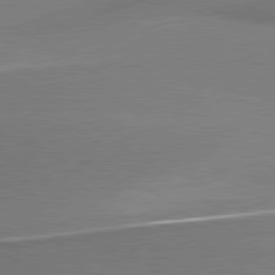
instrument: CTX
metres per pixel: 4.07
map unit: lApd
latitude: 79.7639
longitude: 179.3887
